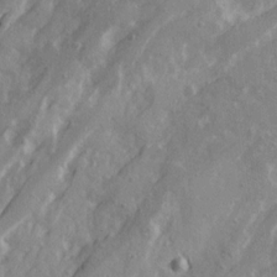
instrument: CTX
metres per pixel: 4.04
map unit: Ave
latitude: 20.9892
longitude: -130.6491
